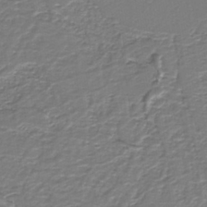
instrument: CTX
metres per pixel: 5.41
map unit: eAb
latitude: -39.0487
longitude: 52.9541
